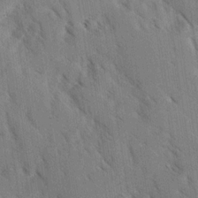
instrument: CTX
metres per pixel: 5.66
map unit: Ave
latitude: -0.6897
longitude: -111.4805
